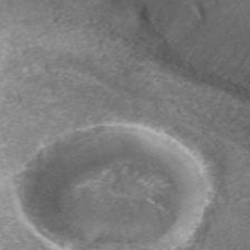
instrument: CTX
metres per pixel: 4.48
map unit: ANa
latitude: 37.0270
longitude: 15.5022
